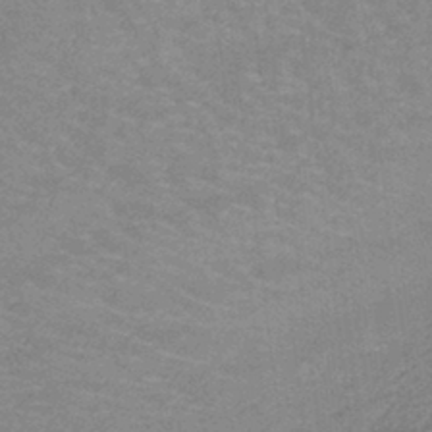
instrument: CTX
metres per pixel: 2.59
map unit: lHb
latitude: -41.4265
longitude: 66.1417
